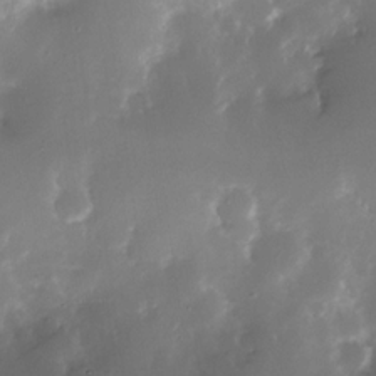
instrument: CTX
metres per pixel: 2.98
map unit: Nhe
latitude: -31.8611
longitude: -117.4993
